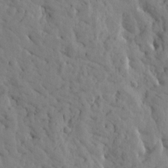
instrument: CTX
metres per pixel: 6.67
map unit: Htu
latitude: -1.7100
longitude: 179.4265
